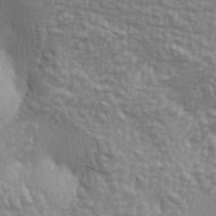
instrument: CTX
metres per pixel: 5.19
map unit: lAa
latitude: -4.5384
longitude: -122.1578
